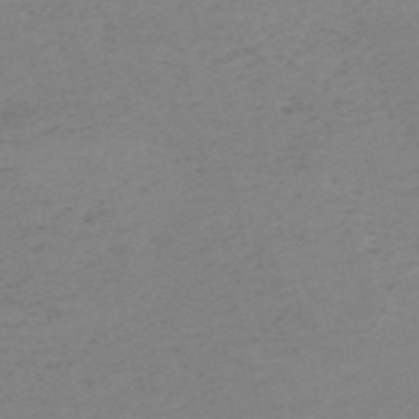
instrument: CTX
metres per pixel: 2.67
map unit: HNb
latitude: -55.6344
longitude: -46.8380
